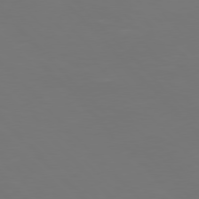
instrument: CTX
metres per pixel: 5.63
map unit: Hpe
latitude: 77.4048
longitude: -167.1970
